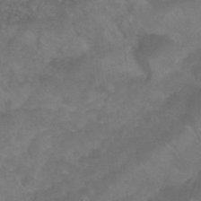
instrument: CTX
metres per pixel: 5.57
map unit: Nhu
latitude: 26.3656
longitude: -54.4979
